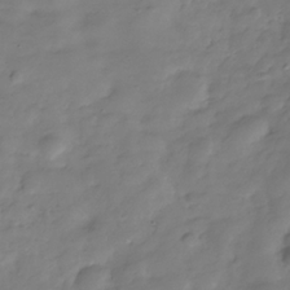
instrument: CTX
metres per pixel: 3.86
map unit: Hve
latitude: -31.3320
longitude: 91.1054
